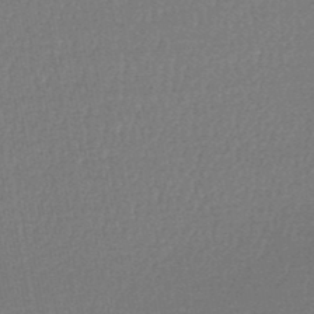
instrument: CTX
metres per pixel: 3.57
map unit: lHb
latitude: -48.3307
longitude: 62.8786
